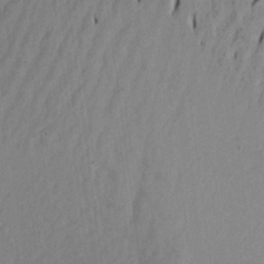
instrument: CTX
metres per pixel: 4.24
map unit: Aa
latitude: 20.3090
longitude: -146.9136
